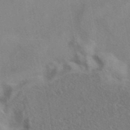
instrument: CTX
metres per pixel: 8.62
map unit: eAb
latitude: 41.9528
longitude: 110.1039
